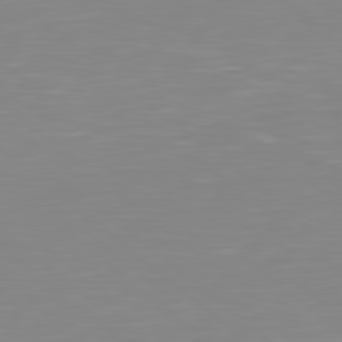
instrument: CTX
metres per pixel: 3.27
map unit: Hpe
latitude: 78.8380
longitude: -172.2333
